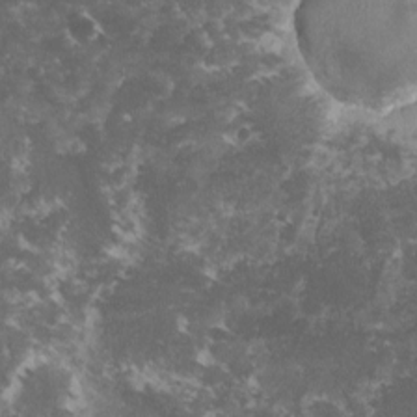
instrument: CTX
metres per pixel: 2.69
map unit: lHvf
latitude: -15.7100
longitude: -99.5371
